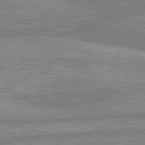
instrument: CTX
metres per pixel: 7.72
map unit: lApd
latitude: 80.3656
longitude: -169.8772
